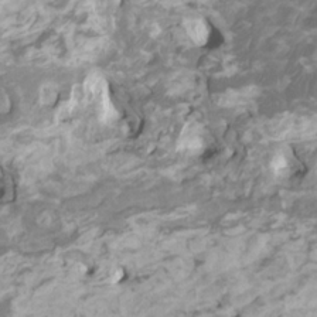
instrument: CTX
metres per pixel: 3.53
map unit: HNhu
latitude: 1.7827
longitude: -0.6112
